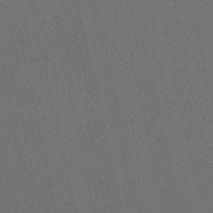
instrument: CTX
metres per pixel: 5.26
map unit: Nve
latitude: -59.8611
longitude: 60.9920
